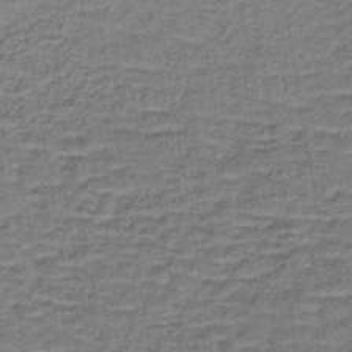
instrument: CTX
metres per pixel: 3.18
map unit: lHb
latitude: -40.2928
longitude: 58.6518
